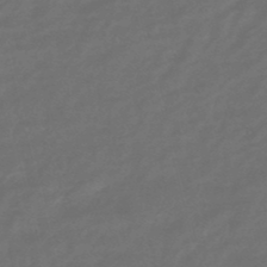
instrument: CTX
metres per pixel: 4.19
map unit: eHb
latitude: -47.5777
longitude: 86.9353
